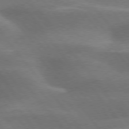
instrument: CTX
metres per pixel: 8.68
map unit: lApd
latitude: 75.5749
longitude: -57.9717
